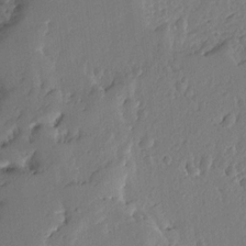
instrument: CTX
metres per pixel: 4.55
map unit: Ave
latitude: 12.8380
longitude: -135.8961
